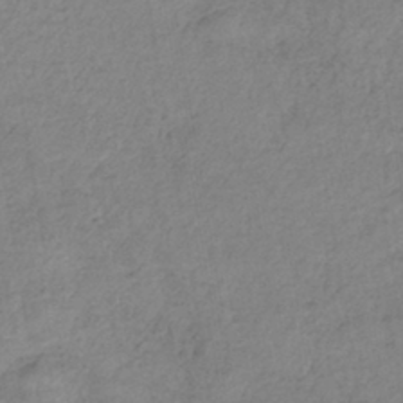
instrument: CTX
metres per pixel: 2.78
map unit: eHh
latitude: -42.3117
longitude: 119.6533
